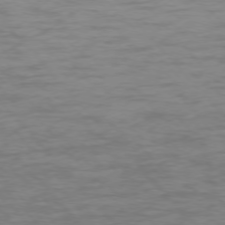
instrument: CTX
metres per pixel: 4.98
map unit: Ap
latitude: -76.1795
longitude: -69.9339
